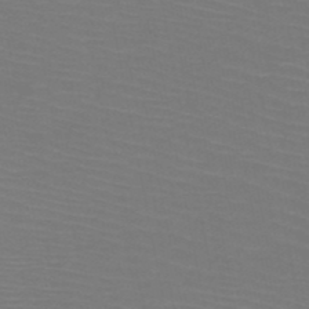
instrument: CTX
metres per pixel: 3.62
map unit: HNb
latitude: -49.8989
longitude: -44.3278
